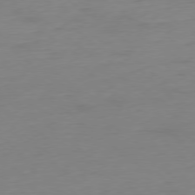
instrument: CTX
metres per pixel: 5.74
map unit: Ap
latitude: -78.8219
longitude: -59.2537
